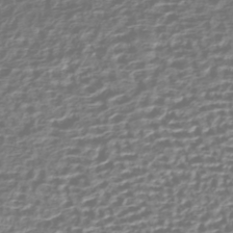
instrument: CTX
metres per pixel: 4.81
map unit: HNhu
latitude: -43.2187
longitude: 106.4062
